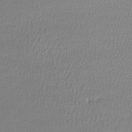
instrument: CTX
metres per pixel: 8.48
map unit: lHb
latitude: -40.5007
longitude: 69.3509
